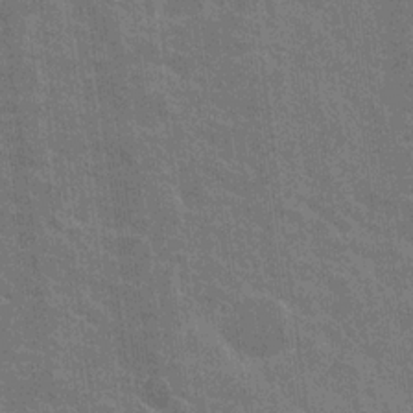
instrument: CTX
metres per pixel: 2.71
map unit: Nhu
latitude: 18.6868
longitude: -30.7058
